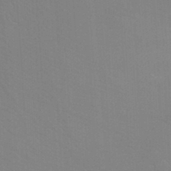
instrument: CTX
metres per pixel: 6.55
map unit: Ht
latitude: -3.7099
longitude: -26.7057
